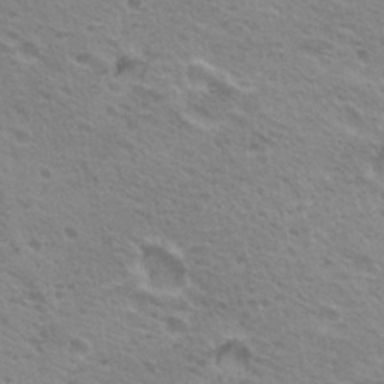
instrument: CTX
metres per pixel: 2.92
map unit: Hto
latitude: 22.8947
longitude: -31.3671
